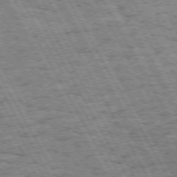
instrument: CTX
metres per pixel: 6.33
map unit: Hpe
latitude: 72.5546
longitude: -125.4993
